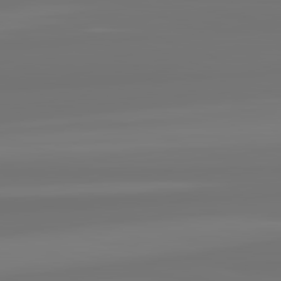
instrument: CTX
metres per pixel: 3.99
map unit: lApd
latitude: 82.3656
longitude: -177.1592
